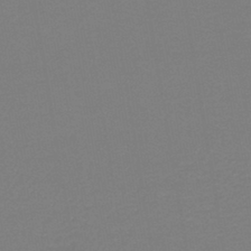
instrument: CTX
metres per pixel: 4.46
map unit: lHb
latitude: -42.1983
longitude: 52.7085
